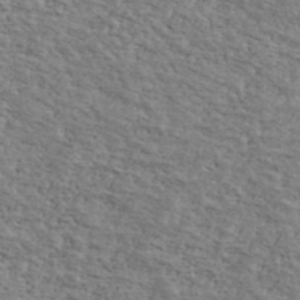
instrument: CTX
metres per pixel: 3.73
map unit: Ave
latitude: 41.1970
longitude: -109.4237
